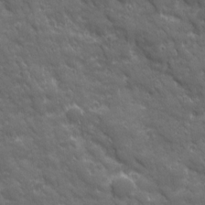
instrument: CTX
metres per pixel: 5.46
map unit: Ave
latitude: 19.2915
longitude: -133.8583
